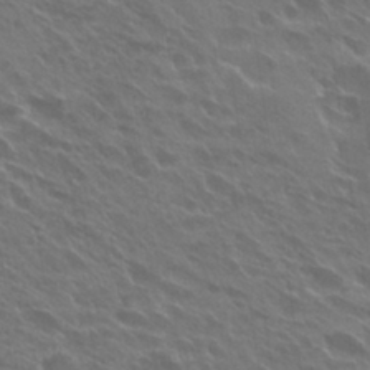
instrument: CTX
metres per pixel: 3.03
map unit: Hto
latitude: 27.4993
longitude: -41.6504
